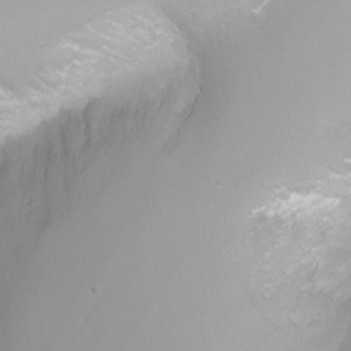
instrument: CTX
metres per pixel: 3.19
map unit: Nhu
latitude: -4.4629
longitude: -75.7639
